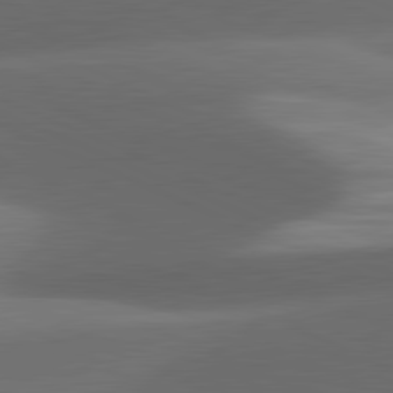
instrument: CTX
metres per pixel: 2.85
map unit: lApd
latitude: 81.4237
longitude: 132.8219
